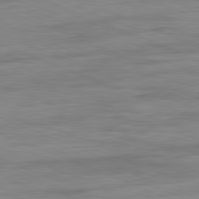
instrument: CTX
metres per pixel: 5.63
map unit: Ap
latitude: -82.1606
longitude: -74.2145
